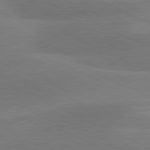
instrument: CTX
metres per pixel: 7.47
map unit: lApd
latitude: 81.0269
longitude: 125.5210
